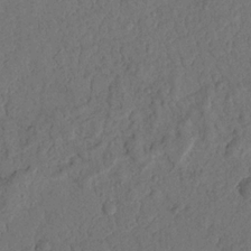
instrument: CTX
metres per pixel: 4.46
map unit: Nhu
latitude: 18.1577
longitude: -77.5938
